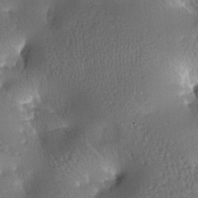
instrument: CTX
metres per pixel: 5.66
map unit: lAa
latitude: -7.3132
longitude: -124.6679
